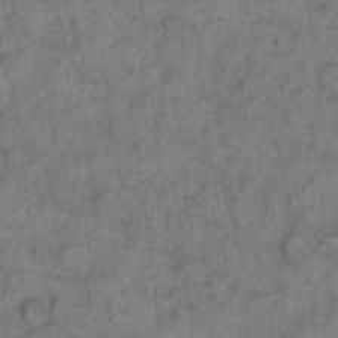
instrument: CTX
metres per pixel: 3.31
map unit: eHh
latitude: 11.2915
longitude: -62.4790
